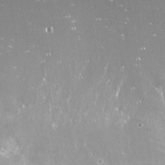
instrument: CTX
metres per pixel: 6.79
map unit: Nve
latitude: -18.3117
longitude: -59.8205
